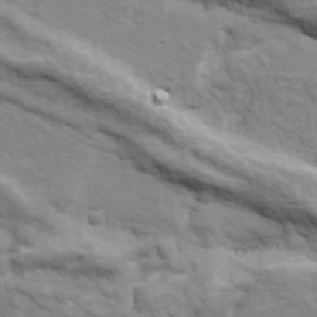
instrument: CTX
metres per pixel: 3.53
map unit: Ave
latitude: 18.6490
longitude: -133.0081
